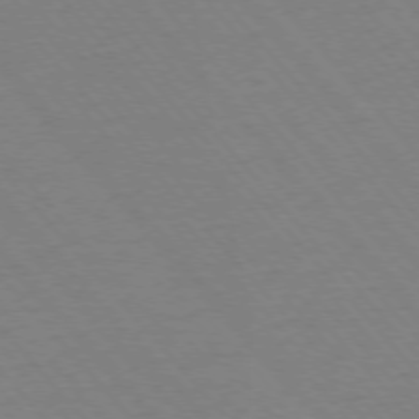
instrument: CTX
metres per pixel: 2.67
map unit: Ap
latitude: -76.3495
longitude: -86.7813
